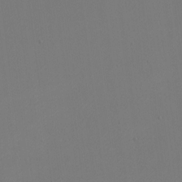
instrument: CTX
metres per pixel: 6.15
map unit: eHh
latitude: -5.8233
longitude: -87.4993
